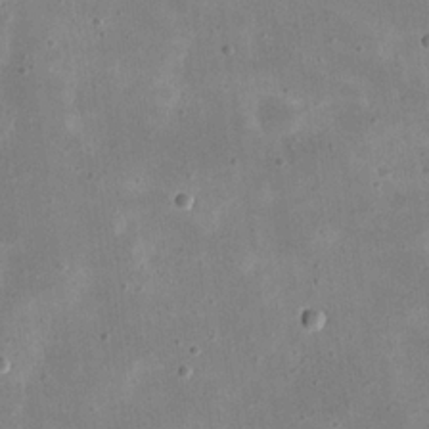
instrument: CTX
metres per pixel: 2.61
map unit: eHh
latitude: 21.7450
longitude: -67.5749
